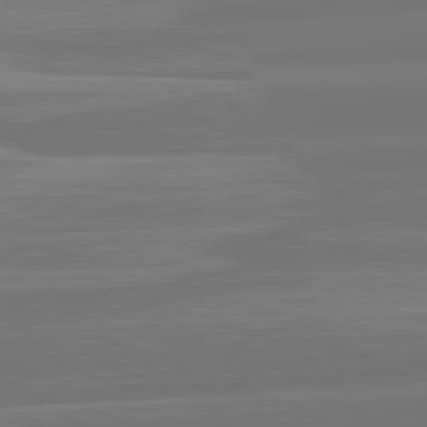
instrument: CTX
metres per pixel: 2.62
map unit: lApd
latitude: 82.6868
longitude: 170.3306
